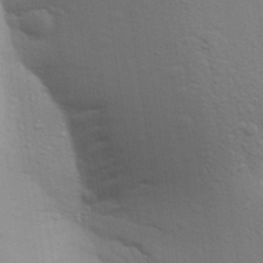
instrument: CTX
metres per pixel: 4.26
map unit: Aa
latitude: 28.6679
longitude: -147.1592
